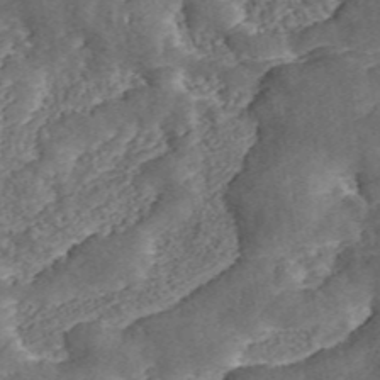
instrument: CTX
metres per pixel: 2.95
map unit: ANa
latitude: 46.9136
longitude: 50.3117
